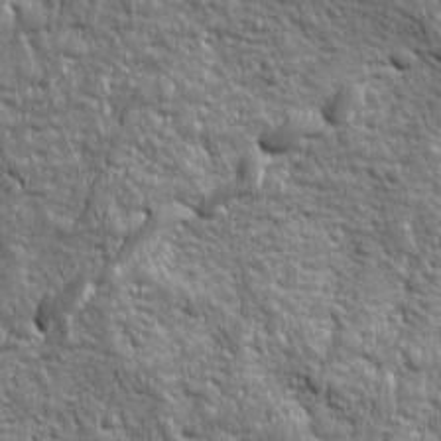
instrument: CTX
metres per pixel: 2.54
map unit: Ave
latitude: 16.2145
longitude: -134.1766
